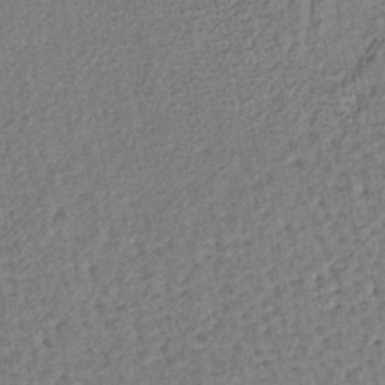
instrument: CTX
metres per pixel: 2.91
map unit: lHb
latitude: -38.5385
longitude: 62.6140
